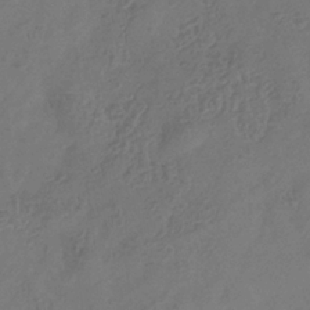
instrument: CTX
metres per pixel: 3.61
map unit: Hve
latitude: -34.2928
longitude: 90.1417
